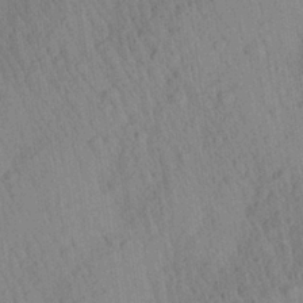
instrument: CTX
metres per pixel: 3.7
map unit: Aa
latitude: 27.1781
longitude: -141.2725
